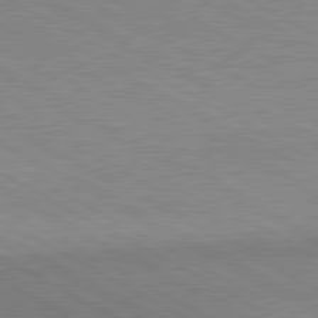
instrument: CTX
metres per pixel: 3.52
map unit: lApd
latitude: 80.4223
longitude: 124.6518
